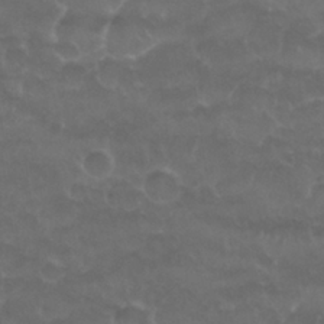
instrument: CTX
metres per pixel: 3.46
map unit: Nhu
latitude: 26.8191
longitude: -53.3293
